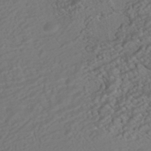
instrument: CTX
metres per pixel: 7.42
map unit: HNhu
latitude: -42.2928
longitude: 105.2565
